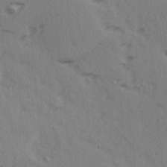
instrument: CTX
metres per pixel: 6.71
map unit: Ave
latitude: 14.8569
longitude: -105.3104
